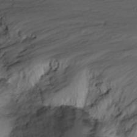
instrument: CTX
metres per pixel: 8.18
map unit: Nhu
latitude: -3.9745
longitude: -84.8569
